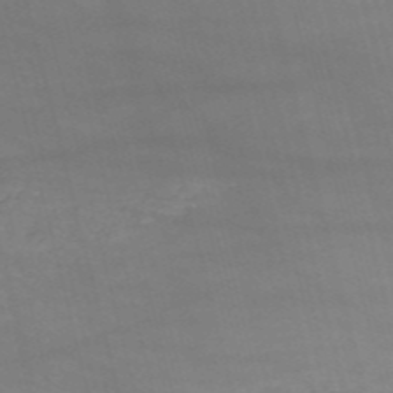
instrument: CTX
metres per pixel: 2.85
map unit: HNb
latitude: -53.1242
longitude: -37.6316
